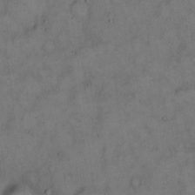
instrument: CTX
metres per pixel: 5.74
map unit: eHh
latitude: 15.2159
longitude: -62.3845
